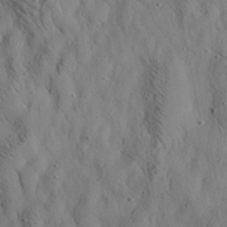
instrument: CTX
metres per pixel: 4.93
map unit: Aa
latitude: 22.7813
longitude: -142.4790
